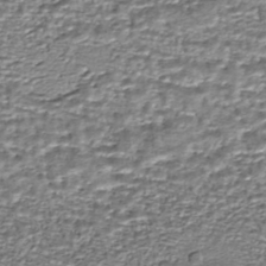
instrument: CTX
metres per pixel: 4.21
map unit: HNhu
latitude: -44.3873
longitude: 105.9745
